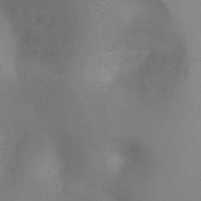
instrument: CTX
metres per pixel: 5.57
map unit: Ht
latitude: -9.3132
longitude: -24.2900
